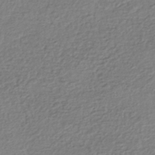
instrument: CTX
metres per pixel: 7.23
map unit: HNhu
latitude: -42.8974
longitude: 98.6518
